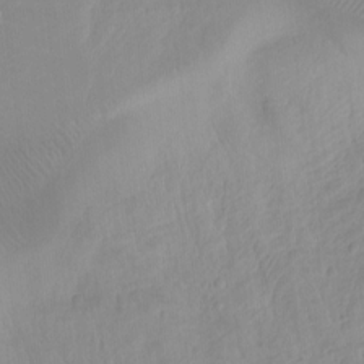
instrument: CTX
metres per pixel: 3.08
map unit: Hto
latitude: -8.4251
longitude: -45.0080
